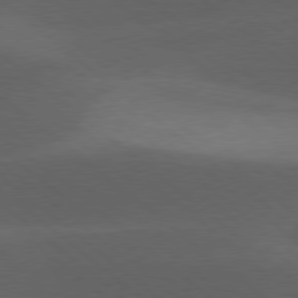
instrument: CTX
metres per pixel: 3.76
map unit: lApd
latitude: 78.4790
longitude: -52.7058
